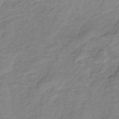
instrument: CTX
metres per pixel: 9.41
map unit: lHb
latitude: -34.0094
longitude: 66.2361
